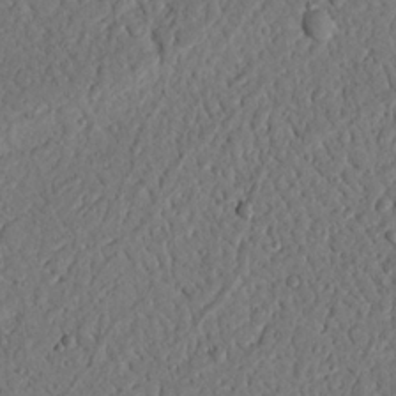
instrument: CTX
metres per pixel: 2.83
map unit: Nhu
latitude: 20.9703
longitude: -77.4993
